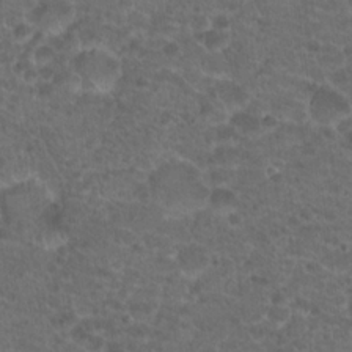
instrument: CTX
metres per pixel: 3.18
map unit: Hto
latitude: 19.4426
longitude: -40.5923
